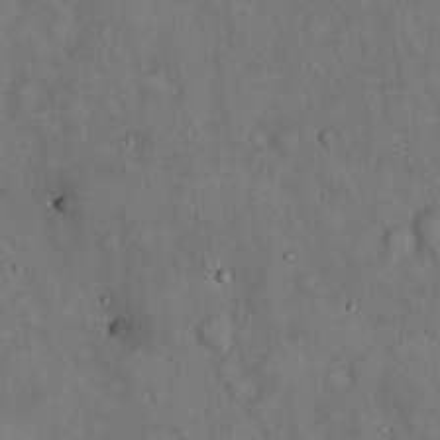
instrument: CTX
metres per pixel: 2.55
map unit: Hto
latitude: 15.1593
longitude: -60.2711
